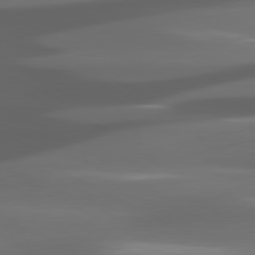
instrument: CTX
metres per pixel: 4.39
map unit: lApd
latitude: 80.8380
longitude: -141.6693
